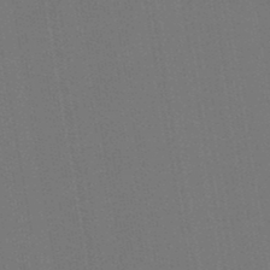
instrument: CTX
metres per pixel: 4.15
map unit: lHb
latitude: -47.0297
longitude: 72.9164
